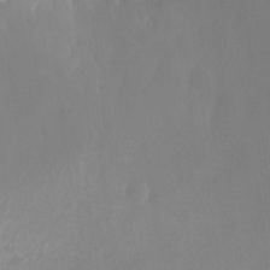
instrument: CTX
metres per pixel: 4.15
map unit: Nhu
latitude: -23.5777
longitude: -71.1025
